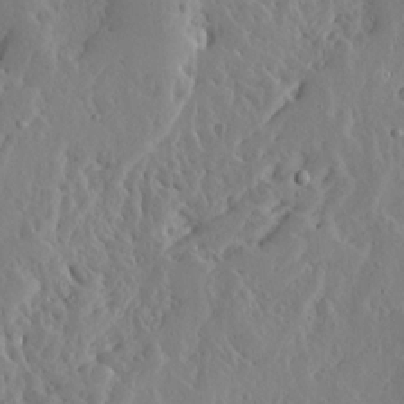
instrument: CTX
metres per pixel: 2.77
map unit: Ave
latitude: 13.0270
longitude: -136.2145
